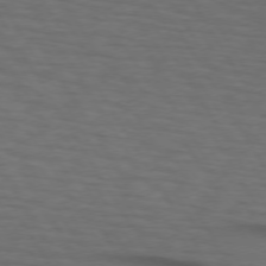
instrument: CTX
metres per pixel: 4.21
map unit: lApd
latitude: 73.2726
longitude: -74.0255
